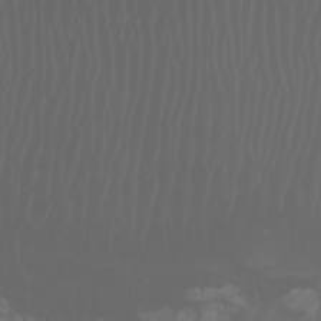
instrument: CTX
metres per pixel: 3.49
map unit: Nhu
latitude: -7.1620
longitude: -84.4979
